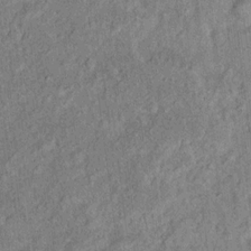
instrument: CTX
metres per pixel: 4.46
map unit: Ht
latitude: 9.8017
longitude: -39.1403
